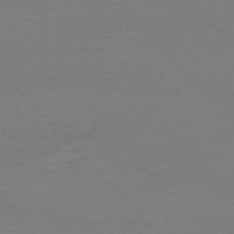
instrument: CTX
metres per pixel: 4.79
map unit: Ap
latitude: -77.5588
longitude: -95.7450
